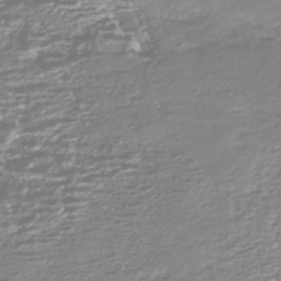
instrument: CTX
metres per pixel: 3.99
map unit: HNhu
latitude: -44.2362
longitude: 100.9541
